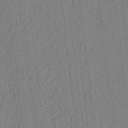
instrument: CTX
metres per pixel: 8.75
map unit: lAvf
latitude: 6.9514
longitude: 164.8975
